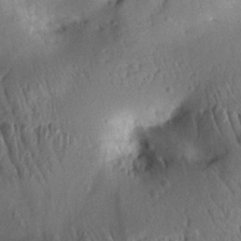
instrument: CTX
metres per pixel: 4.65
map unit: Aa
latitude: 12.8191
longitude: -141.5560
